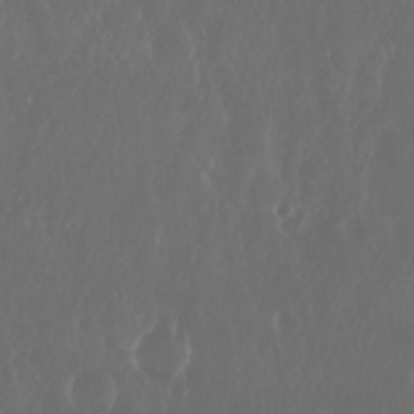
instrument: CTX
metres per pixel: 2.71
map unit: Nhu
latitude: 29.7638
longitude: -57.8583
